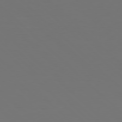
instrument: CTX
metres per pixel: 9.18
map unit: Hpe
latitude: 77.8961
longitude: -175.8961
